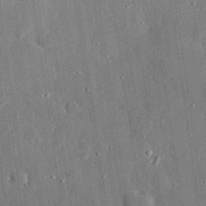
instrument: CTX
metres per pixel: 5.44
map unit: eHh
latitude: 28.4979
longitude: -80.3845
